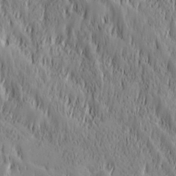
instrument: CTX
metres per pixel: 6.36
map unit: Hve
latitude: 32.3845
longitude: 149.3132
